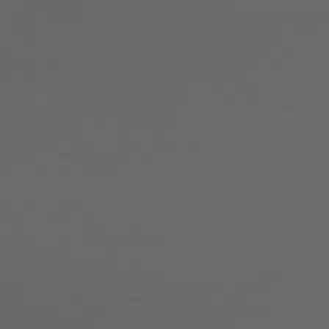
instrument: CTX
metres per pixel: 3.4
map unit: Ap
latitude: -74.8786
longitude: -72.2712
